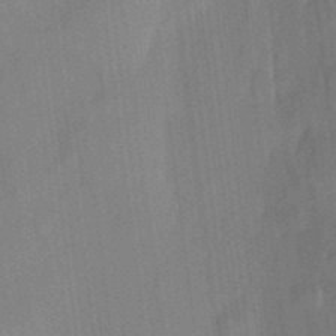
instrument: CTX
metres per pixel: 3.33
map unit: eHh
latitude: 5.6883
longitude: -74.2523
